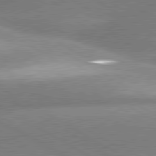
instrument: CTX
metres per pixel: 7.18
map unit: lApd
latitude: 80.4412
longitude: -155.1970
